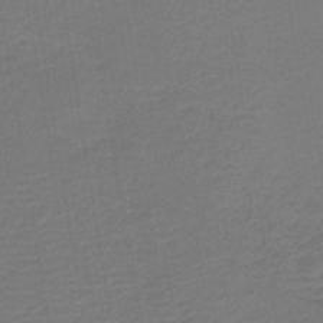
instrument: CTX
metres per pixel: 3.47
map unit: HNb
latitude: -42.3873
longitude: 51.1053
